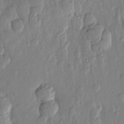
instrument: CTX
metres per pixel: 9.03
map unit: Htu
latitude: -0.2173
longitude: -176.8380
